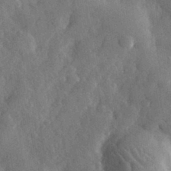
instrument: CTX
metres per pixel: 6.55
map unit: eHh
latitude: 32.2145
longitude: -78.0255
